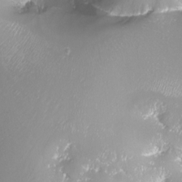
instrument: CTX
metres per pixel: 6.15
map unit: Nhu
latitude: -12.1039
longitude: -68.6302
